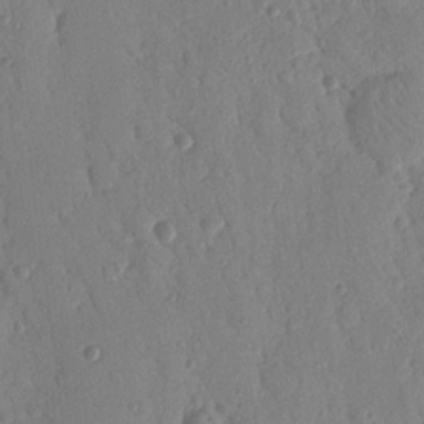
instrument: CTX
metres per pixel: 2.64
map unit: Nhu
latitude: 17.1970
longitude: -78.8569
